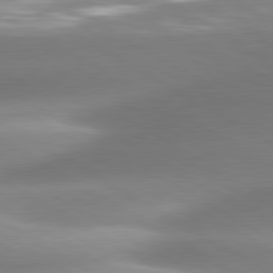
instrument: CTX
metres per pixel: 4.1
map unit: lApd
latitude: 80.7057
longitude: -161.8961
